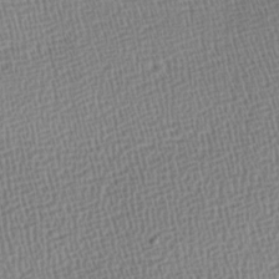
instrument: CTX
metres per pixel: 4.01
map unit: lAa
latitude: -8.7274
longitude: -125.1214
